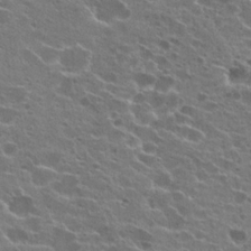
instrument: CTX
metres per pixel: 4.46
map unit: Hto
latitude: 22.1011
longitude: -41.8583
